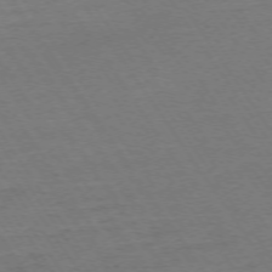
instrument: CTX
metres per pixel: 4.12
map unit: Ap
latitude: -74.2173
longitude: -84.2712
